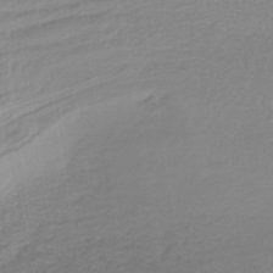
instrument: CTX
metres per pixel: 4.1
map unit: lHb
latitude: -41.6155
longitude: 59.4076
